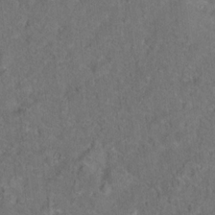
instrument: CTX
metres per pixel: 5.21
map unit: Hto
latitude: 17.1592
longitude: -37.8395
